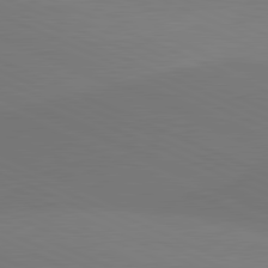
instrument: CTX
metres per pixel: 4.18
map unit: lApd
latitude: 81.4426
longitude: 136.9730
